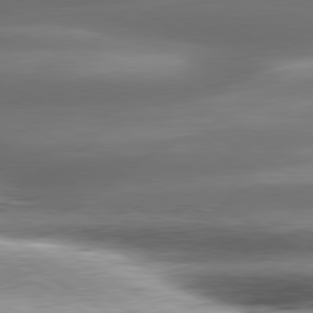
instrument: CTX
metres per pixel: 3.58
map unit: lApd
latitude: 80.4412
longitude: -141.4426
